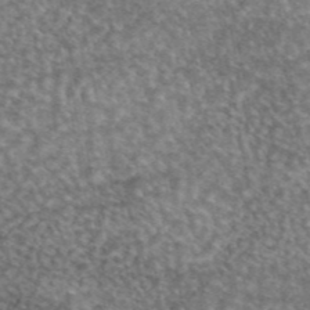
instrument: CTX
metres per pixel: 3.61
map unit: eAb
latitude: 44.8758
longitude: 109.1620
